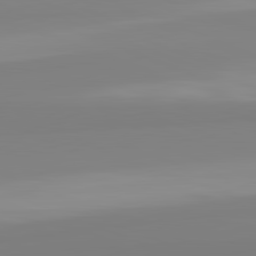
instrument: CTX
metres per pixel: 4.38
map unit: lApd
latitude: 82.4601
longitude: 174.9730
